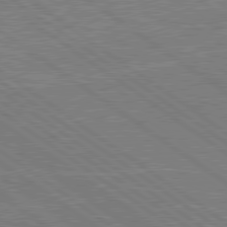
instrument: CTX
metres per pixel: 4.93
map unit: lApd
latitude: 79.6316
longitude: 166.7463
